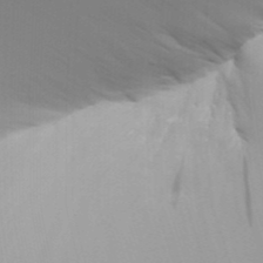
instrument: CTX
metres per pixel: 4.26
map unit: Aa
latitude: 31.5560
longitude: -140.9702
